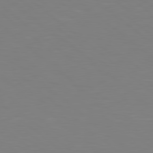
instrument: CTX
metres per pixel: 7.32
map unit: Hpe
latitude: 78.8002
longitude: -165.9150
